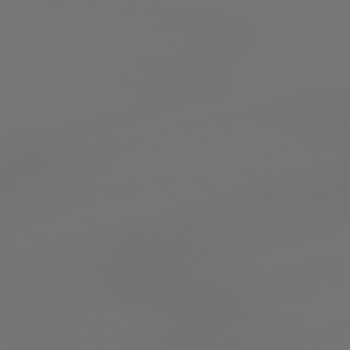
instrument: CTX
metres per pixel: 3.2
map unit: lApd
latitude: 79.2726
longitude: -174.2523
